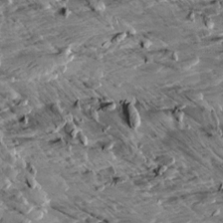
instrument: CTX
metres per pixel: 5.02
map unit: Aa
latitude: 9.8583
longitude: -141.4048
